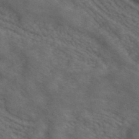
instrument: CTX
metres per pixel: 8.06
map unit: ANa
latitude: 41.8772
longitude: 55.9556
